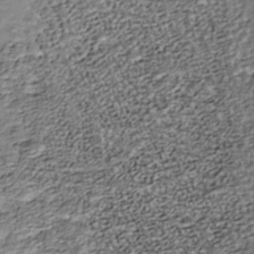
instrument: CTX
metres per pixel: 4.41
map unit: Nhu
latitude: -38.3118
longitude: -81.3482
